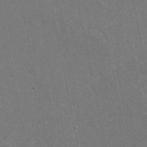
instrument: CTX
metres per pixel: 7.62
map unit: eAb
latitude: 46.2901
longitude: 116.1227
